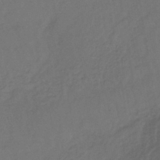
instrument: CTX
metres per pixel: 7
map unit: lHb
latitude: -39.7100
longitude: 62.0472
